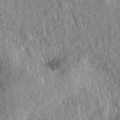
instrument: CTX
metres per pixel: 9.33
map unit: eAb
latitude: 39.9150
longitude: 107.8989
